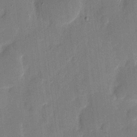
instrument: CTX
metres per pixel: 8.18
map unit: eHh
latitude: 8.4790
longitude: -68.5357
